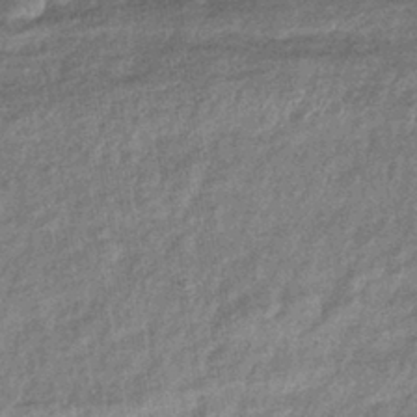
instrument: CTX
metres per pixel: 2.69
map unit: eHb
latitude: -39.8234
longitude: 81.0298
